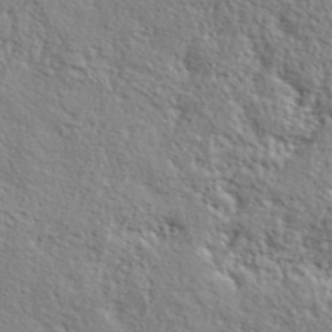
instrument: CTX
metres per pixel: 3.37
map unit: lHvf
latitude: 40.9891
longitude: -88.0633
